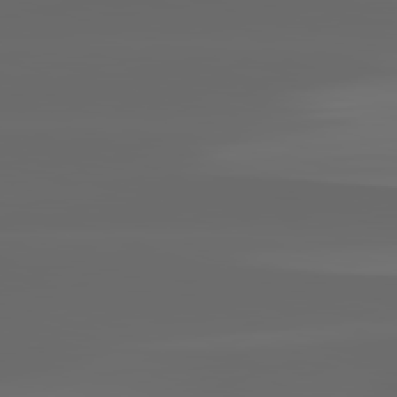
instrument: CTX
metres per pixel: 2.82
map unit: lApd
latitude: 82.8191
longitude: -136.8947
